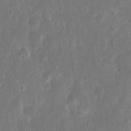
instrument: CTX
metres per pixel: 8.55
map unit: eHh
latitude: 12.2334
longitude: -73.1215
